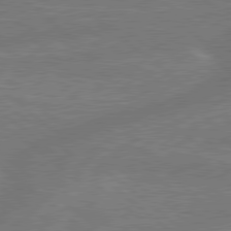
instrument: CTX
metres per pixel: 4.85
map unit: Hpe
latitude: 78.8947
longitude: -152.7624
